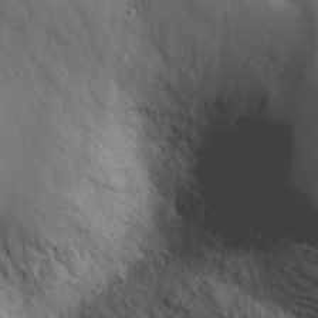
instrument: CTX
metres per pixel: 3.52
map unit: eHh
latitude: 26.2712
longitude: -75.1970
